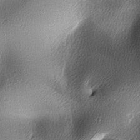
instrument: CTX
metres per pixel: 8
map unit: lAa
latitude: -6.4062
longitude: -123.3104
